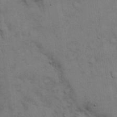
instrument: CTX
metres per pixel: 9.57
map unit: Hto
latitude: 13.3293
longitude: -60.4601
